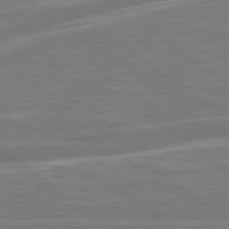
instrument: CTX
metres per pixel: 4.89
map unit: Hpe
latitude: 79.3104
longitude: -126.4601
